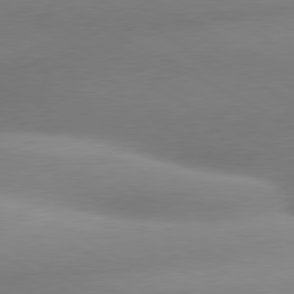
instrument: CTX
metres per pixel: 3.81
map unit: lApd
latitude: 80.0444
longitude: -158.5168
